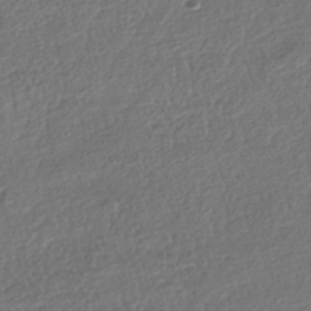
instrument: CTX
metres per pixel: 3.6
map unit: HNhu
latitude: -41.8233
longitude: 98.3495
